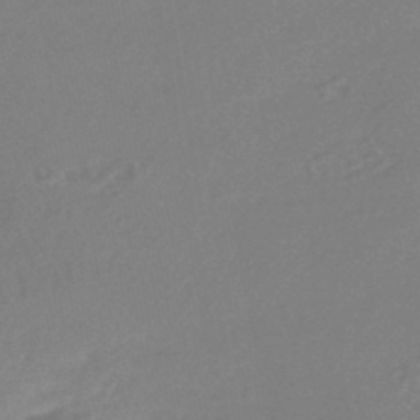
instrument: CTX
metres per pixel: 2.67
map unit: HNhu
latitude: -44.3684
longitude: 91.1998
